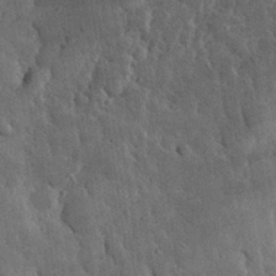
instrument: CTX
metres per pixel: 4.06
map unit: eHh
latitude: 33.0458
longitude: -79.7072
